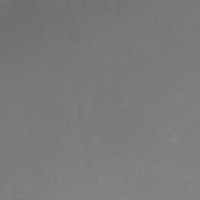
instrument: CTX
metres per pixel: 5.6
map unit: HNhu
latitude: 7.9906
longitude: 9.1431
